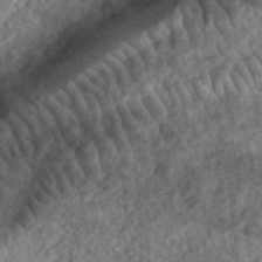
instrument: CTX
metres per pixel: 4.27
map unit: eHh
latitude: 35.4615
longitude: -78.9325
